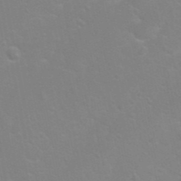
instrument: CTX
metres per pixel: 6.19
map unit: Nhu
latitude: 27.3671
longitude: -61.8205
